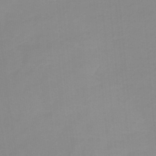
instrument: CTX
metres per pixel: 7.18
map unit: HNb
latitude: -33.8989
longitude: 57.9178
